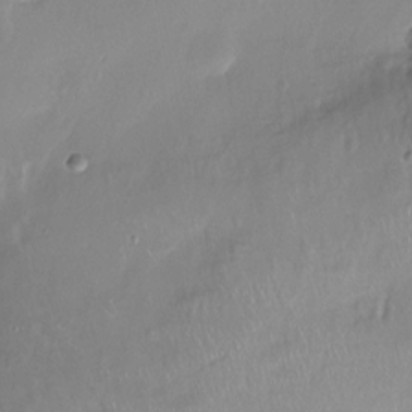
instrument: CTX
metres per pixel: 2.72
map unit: Ht
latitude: -14.8219
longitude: -44.4412
